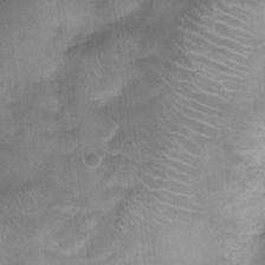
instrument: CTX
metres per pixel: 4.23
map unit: Nhu
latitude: 0.5734
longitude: -17.3481
